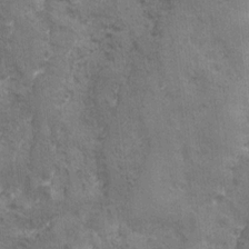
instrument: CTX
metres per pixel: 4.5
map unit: Ave
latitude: -7.8611
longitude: -120.1578
